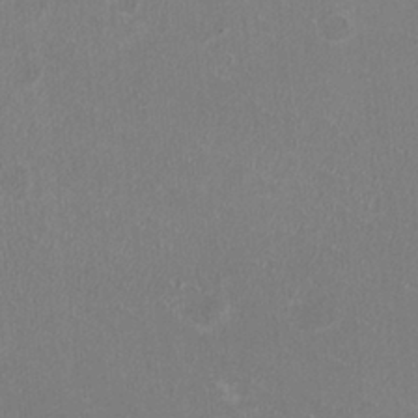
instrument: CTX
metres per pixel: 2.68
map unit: HNhu
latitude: -2.2361
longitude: -1.4048
